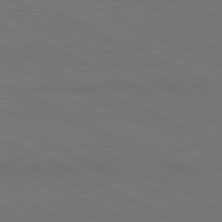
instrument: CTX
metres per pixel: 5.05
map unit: lApd
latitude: 81.1214
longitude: 148.3496
